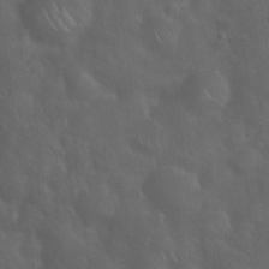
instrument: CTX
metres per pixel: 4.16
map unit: Hto
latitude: 18.8380
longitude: -53.8584
